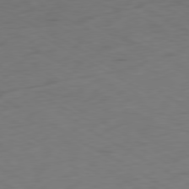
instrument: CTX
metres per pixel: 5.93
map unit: Ap
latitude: -80.3495
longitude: -70.9702
